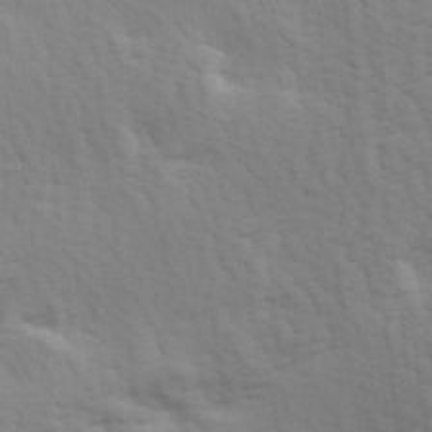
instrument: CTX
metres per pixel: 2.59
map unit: Hve
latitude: 13.8961
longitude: -91.7828
